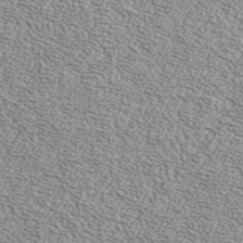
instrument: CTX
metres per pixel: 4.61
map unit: ANa
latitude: 39.1781
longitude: 24.9353
